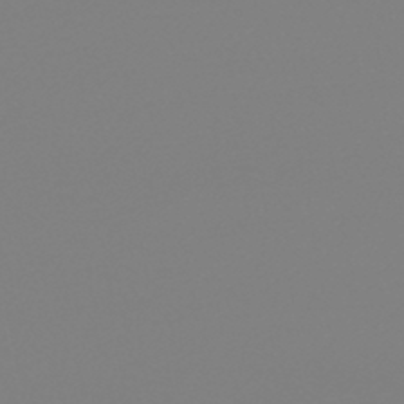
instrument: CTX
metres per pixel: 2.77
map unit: HNb
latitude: -46.0283
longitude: 55.2376
